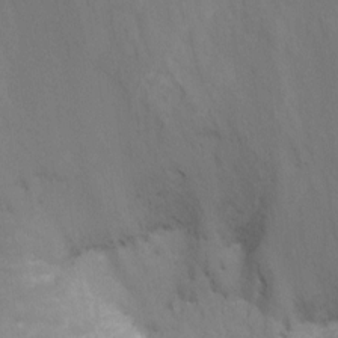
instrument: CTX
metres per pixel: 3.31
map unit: Nhu
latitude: -16.9542
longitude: -50.0633
